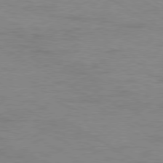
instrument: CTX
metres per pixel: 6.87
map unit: Ap
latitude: -80.4062
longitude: -52.4790
